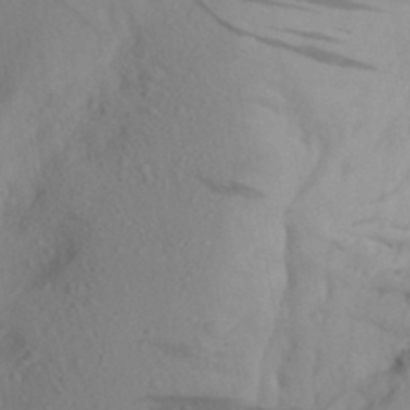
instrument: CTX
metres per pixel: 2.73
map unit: Aa
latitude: 26.8947
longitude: -147.4427
